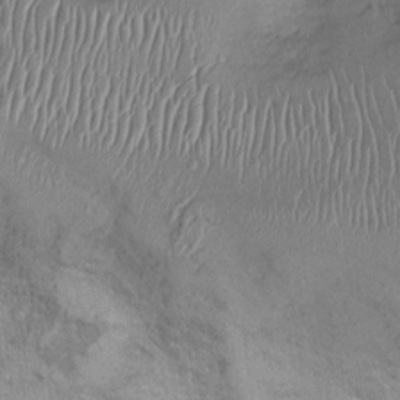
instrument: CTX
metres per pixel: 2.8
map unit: Ht
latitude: -3.3887
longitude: -13.5182
